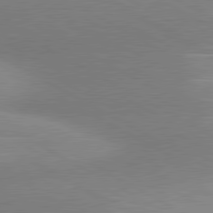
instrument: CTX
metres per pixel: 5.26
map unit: lApd
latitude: 80.7246
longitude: 125.3321
